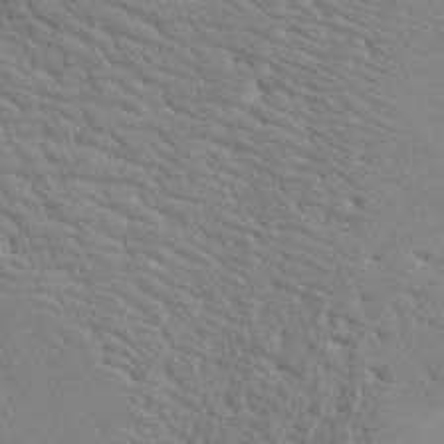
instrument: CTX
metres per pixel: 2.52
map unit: Aa
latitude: 19.0647
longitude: -141.4804
